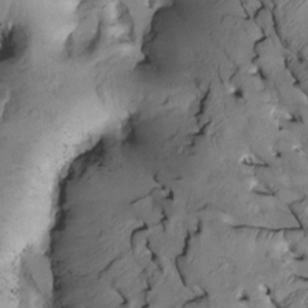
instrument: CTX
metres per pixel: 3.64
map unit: Htu
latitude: -2.7841
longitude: 149.6533
